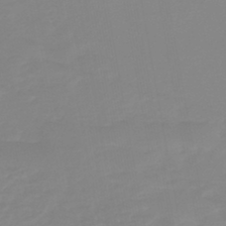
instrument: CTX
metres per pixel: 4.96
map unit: lHb
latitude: -44.1228
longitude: 75.5588
